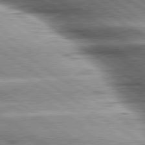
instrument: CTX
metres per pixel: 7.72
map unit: lApd
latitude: 80.0633
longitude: -140.9702
